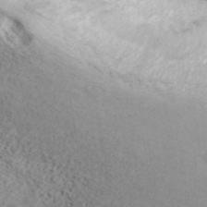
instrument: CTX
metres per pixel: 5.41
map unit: ANa
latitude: 41.2348
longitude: 14.6708
